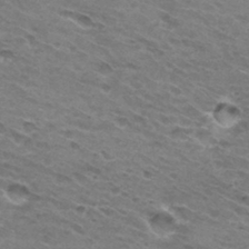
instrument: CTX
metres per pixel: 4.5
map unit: Hto
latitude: 31.8206
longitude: -46.2145
